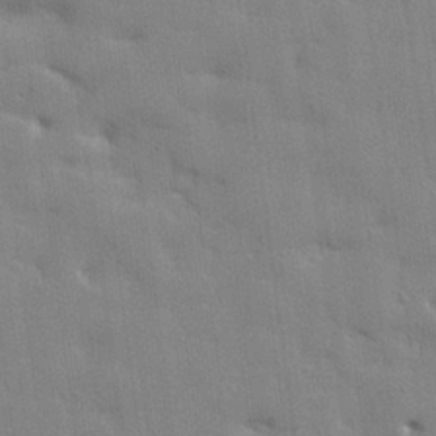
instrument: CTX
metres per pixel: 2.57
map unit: lHvf
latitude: 24.0822
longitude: 142.5951
